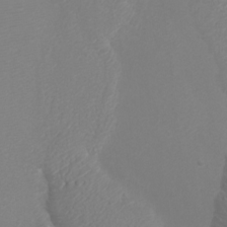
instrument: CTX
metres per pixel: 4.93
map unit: Htu
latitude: -5.7855
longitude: -72.5546
